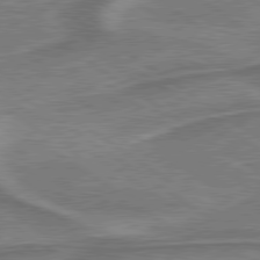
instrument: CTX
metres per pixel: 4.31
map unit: lApd
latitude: 79.7072
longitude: 173.4076
